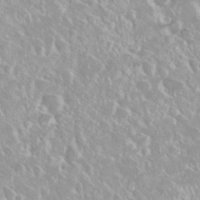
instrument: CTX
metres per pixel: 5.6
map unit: Nhu
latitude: 28.9136
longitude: -61.3292
